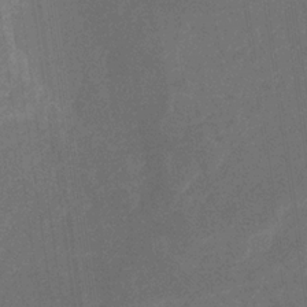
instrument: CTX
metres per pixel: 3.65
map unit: HNb
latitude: -32.3873
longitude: 57.1242
